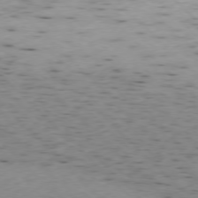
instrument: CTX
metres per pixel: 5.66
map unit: Ap
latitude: -77.5777
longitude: -61.3859
